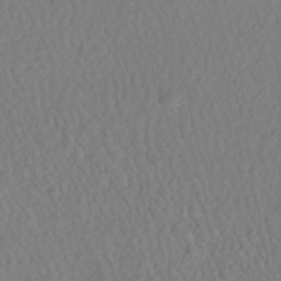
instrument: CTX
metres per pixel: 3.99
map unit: HNhu
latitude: -47.6533
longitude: 103.7667
